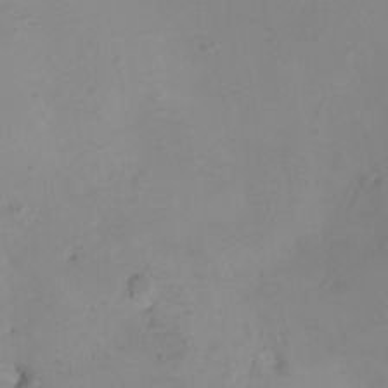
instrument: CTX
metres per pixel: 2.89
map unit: HNhu
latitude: 8.2145
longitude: 8.6140
